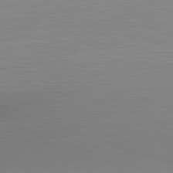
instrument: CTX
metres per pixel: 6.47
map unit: Hpe
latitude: -82.2550
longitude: 10.0661
